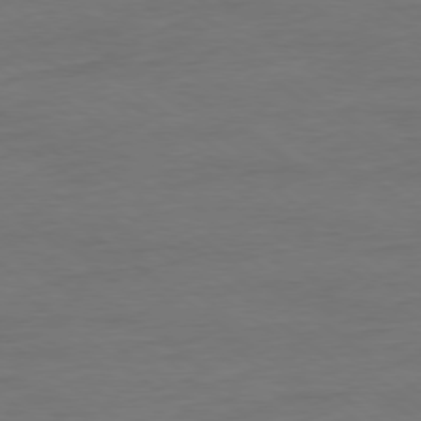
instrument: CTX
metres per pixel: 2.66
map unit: Ap
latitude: -79.2565
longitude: -89.2726
